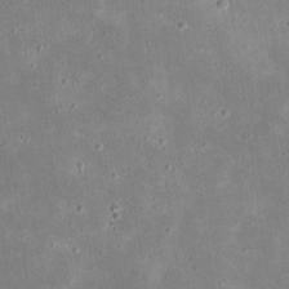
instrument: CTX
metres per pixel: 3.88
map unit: eHh
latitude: 21.5182
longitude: -67.8205
